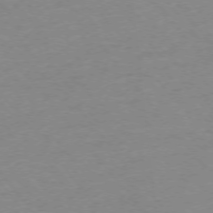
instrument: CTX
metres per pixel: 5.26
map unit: Ap
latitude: -75.4455
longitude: -81.4237
